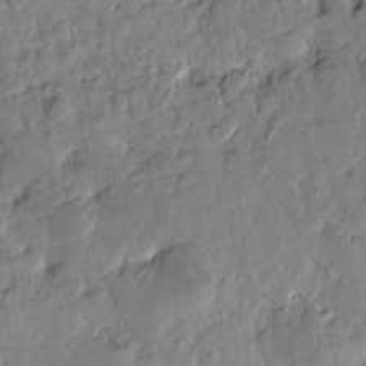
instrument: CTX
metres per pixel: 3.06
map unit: Htu
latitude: -1.4644
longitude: -179.4427
